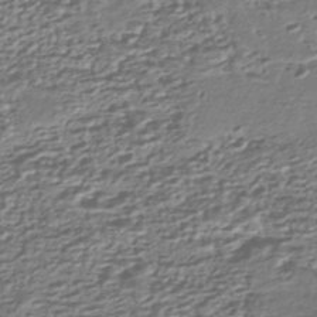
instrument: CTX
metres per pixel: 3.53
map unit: HNhu
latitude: -43.7099
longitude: 98.7463
